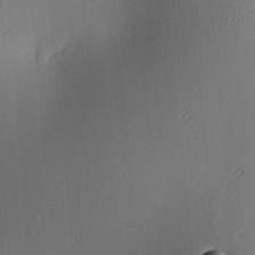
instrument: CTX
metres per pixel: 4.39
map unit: lAa
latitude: 4.3845
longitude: -112.1011
